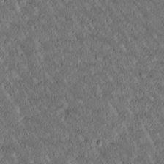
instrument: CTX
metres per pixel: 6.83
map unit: Htu
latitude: -1.1809
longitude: 175.8611
